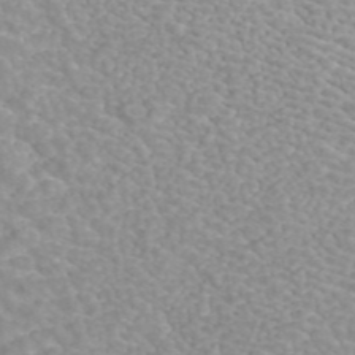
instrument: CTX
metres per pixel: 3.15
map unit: ANa
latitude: 43.9906
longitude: 28.4440
